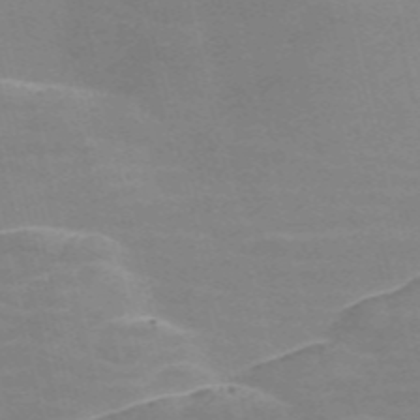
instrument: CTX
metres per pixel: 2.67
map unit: Nve
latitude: -58.0849
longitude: 63.1620
